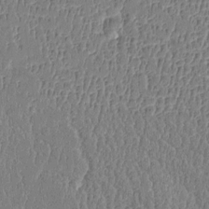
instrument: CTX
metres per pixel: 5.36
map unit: Htu
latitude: -5.0297
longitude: 176.1984
